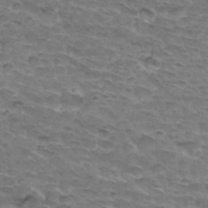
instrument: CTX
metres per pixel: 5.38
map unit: Hto
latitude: 32.9892
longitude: -46.4034
